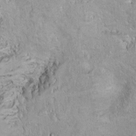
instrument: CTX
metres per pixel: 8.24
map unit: Hto
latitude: 8.9136
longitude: -31.6883
